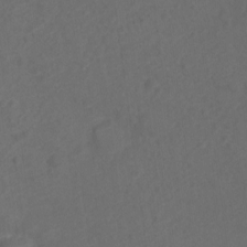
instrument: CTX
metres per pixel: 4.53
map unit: Nve
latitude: -19.4832
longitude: 106.6519
